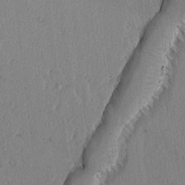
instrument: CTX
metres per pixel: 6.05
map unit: lAvf
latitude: -5.1431
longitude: -114.7813
